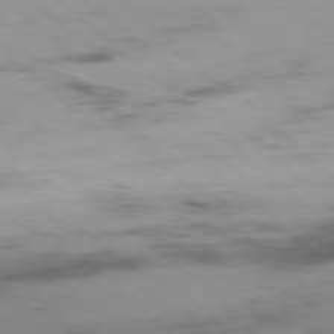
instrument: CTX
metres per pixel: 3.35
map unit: Ap
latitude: -78.0661
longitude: -90.4034
